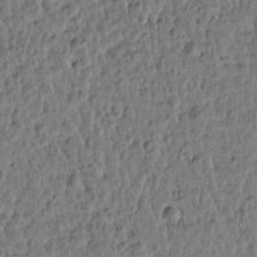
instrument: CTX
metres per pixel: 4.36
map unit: Htu
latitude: 2.2144
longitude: -178.3845
